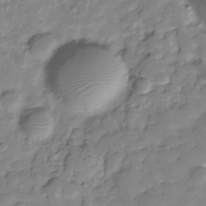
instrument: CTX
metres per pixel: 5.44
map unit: Hve
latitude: -28.9353
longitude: 91.7100
